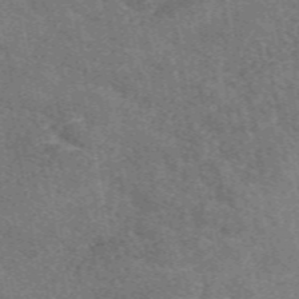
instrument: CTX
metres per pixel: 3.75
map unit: eAb
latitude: 50.1955
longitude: 115.7477
